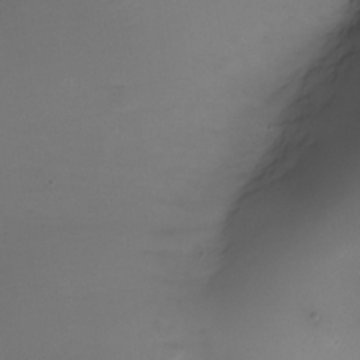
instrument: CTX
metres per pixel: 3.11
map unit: Nhe
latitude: -19.3699
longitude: 144.9542
